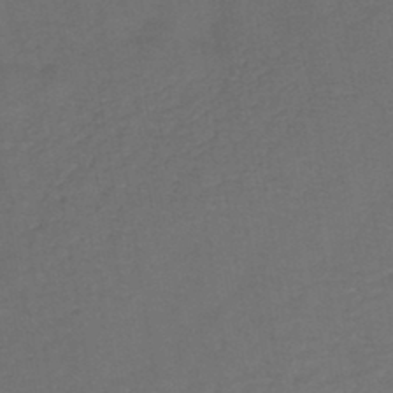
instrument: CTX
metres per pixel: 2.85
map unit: HNb
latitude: -44.0850
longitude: -39.2726
